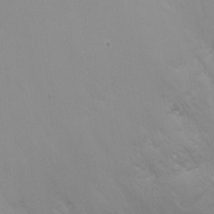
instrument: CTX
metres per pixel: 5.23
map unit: Ht
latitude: 0.4601
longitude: -21.2726
